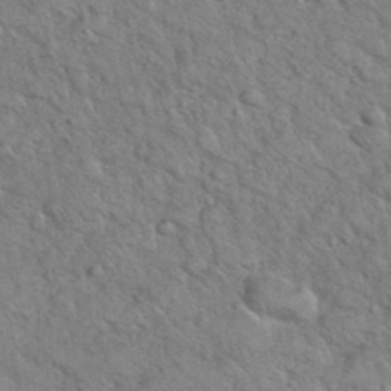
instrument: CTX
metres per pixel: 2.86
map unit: eHh
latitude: 37.4993
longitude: -65.4804
